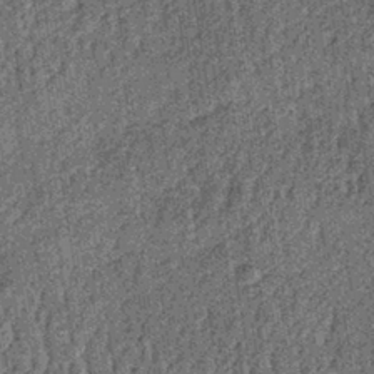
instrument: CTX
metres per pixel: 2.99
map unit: lHb
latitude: -39.1431
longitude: 64.2173
